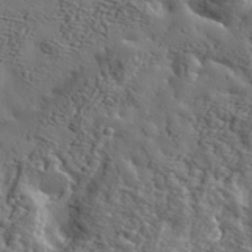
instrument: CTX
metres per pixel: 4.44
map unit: eHh
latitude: 36.0633
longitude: -80.5924
